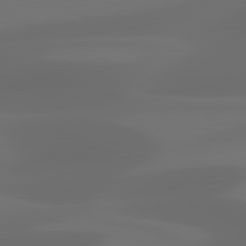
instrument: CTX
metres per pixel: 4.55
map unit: lApd
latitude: 81.0836
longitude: 123.6533
